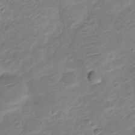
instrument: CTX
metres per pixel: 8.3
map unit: Nve
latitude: -19.7289
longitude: 106.0472
